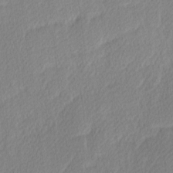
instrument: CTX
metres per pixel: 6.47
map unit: Ave
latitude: -9.3132
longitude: -123.3671
